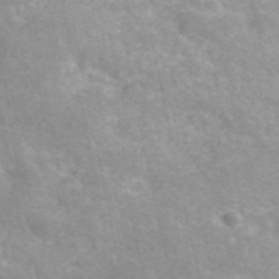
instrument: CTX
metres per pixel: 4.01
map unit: ANa
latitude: 40.3278
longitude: 34.4440
